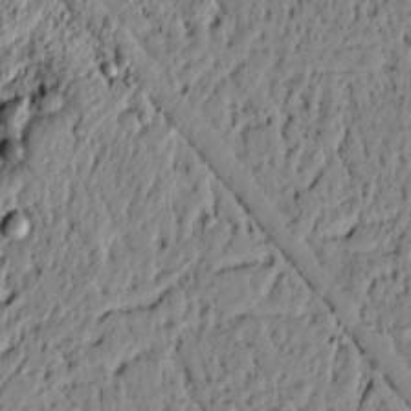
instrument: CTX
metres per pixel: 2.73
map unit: lAvf
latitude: 5.1970
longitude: 164.9353
